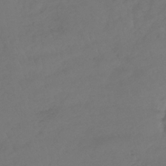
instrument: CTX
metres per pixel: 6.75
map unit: lHb
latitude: -39.0109
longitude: 70.5574
